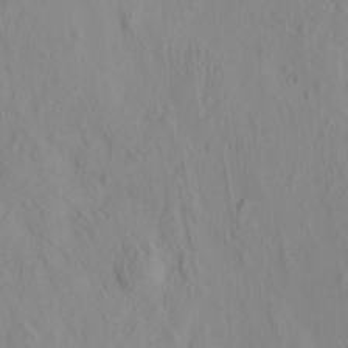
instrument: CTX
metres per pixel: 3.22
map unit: eHh
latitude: -1.6533
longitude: 18.8786
